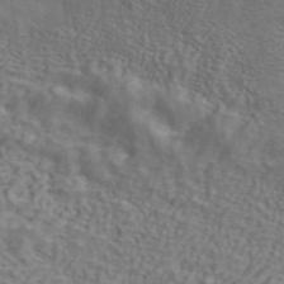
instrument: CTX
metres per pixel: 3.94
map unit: ANa
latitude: 42.1200
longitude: 14.1039
